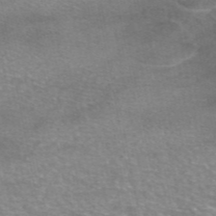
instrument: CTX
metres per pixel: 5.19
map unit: eAb
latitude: 45.8583
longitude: 102.1039
